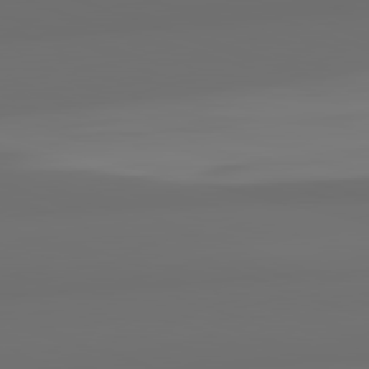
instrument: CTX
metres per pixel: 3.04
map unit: lApd
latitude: 82.6301
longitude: 163.4076
